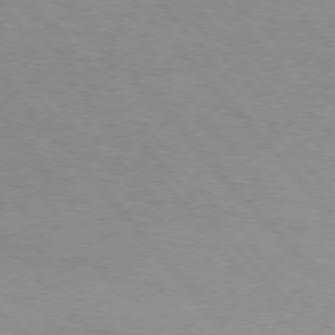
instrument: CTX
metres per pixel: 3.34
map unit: Hpe
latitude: 75.8583
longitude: -146.8191
